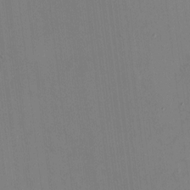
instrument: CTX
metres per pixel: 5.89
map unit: HNhu
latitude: -0.8975
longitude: -6.7246
